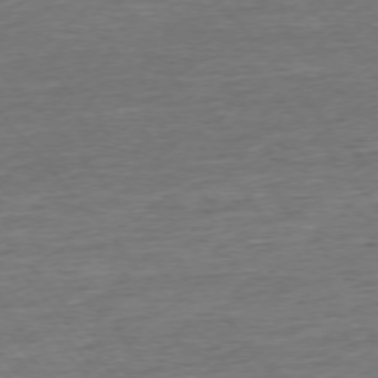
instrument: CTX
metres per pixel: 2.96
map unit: Ap
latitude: -75.5399
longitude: -93.1592
